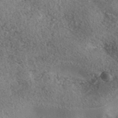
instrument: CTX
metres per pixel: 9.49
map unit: Nhe
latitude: -35.5210
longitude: -130.3846
